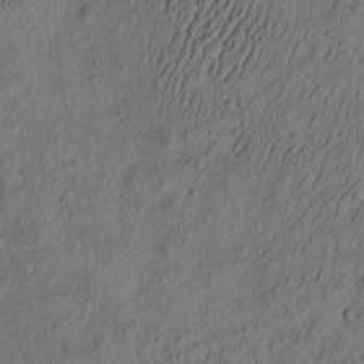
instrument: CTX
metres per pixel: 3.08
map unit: eHh
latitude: -2.8785
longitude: 17.6533
